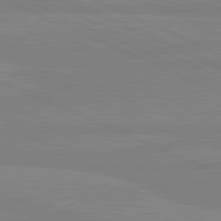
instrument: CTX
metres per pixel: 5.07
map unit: lApd
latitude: 81.3104
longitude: -178.9703
